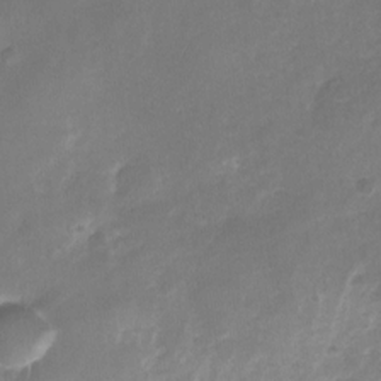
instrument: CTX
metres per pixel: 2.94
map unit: Nhu
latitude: -26.6707
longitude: -70.6679
